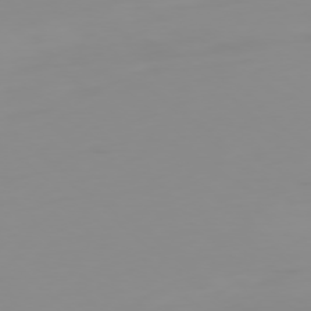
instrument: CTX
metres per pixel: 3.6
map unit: Ap
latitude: -77.8800
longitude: -62.9136
